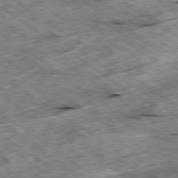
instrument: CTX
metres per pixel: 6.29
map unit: Ap
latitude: -79.5966
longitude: -87.7638
